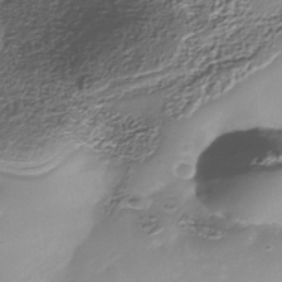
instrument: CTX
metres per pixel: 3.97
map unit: Nhe
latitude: -39.0109
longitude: -116.6491
